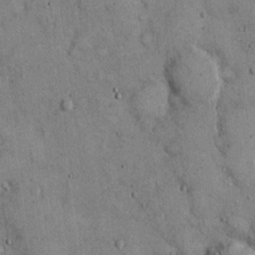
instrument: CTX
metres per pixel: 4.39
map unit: Hto
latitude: 13.1970
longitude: -60.2900
